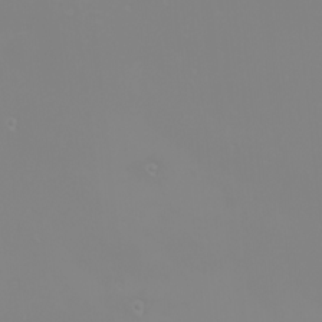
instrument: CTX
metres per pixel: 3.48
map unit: eHh
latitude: -6.2739
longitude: -88.5735
